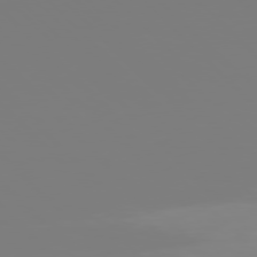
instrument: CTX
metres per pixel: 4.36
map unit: Hpe
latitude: 77.2726
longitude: -136.4979
